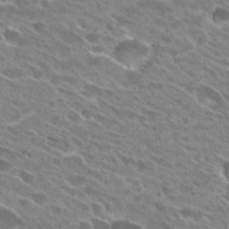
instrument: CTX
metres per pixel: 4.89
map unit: Hto
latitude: 25.2914
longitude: -41.7260
